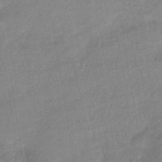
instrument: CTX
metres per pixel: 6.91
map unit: eHb
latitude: -41.6155
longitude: 84.0094
